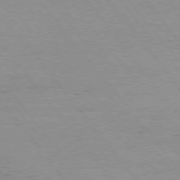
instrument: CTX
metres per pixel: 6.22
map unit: Hpe
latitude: 75.6505
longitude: -143.5371
